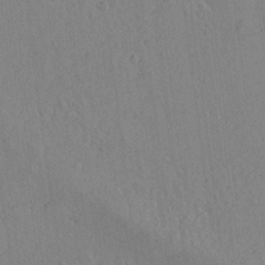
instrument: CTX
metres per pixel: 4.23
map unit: lAvf
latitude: 14.5168
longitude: -125.4237
